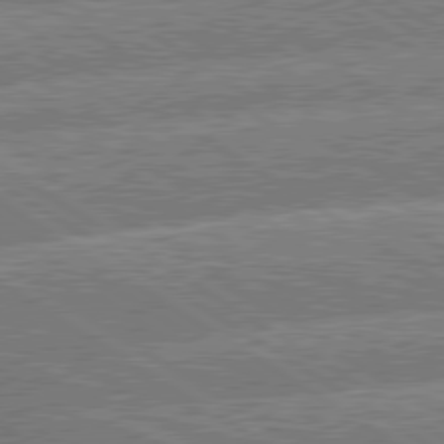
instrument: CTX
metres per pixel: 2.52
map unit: lApd
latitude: 79.6883
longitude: -158.1956
